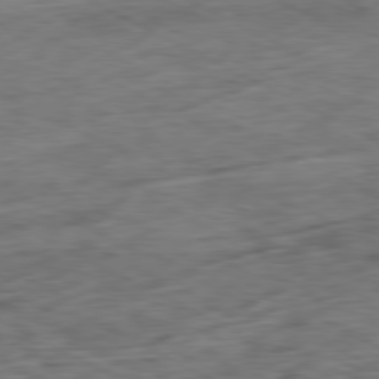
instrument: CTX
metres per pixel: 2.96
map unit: Ap
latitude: -80.8219
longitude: -72.7625
